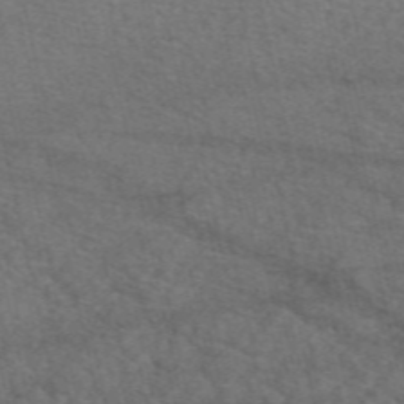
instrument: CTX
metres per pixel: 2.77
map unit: eAb
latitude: 49.6505
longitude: 112.2551
